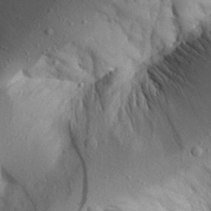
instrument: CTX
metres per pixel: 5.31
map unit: Aa
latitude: 24.5356
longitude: -132.1956
